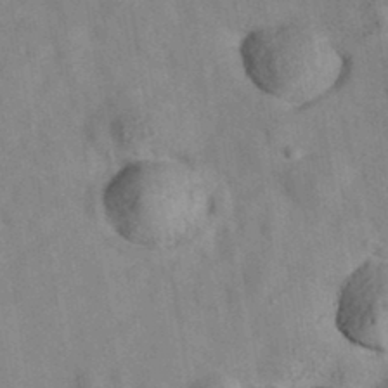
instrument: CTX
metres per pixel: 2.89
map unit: eAb
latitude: 34.8191
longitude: 108.2173
